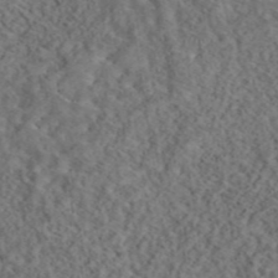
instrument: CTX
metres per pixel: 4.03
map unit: eAb
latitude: 43.8394
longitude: 116.4062
